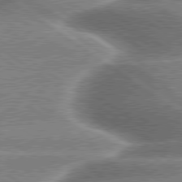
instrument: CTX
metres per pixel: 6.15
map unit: lApd
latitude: 79.6127
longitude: -135.8205
